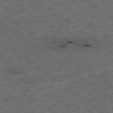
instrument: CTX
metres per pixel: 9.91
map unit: Ap
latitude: -79.2187
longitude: -52.0822
